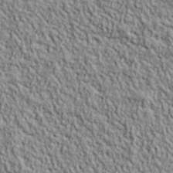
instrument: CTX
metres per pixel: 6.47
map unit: lHvf
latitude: 39.1781
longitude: -90.4223
